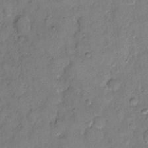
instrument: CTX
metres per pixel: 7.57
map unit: eHh
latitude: 11.5938
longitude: -64.6113
